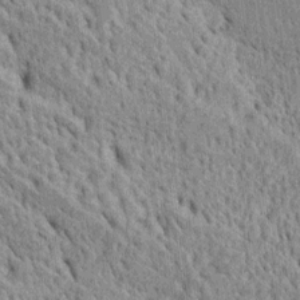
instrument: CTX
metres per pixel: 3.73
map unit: Htu
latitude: -4.7274
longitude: 152.4818
